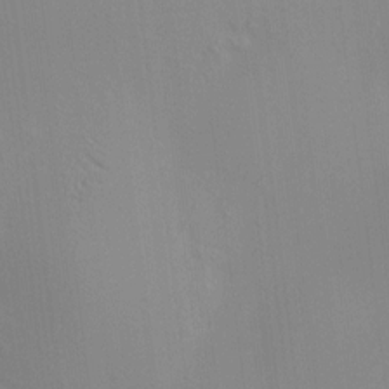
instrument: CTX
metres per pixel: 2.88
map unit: HNhu
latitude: 11.2726
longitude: 10.1039
